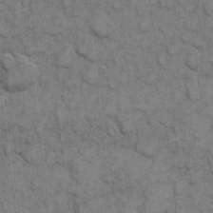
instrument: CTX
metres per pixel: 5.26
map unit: eHh
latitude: 7.4237
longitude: -64.0822
